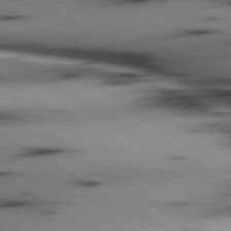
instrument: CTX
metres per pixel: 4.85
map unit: lApd
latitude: 80.1011
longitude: 163.1242
